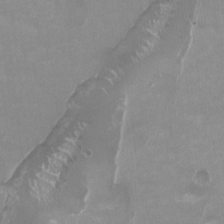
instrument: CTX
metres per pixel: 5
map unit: HNhu
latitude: -0.0094
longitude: -4.3656
